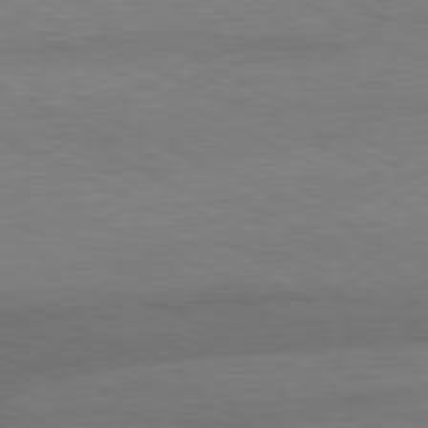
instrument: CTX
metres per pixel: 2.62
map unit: Ap
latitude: -81.1431
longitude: -85.5749
